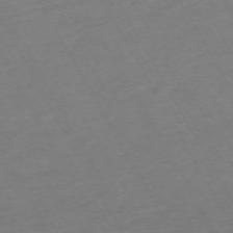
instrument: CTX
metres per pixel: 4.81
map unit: Hpe
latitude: -72.3873
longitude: 8.7652
